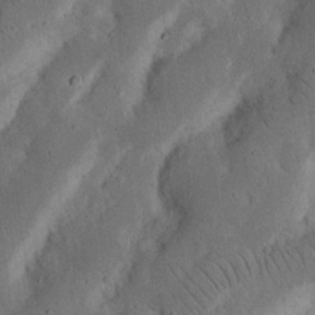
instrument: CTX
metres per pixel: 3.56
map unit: Nhu
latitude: 18.6301
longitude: -74.7813
